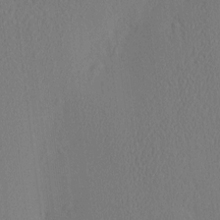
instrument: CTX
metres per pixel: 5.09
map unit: eHh
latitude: -3.1431
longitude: 18.5574
